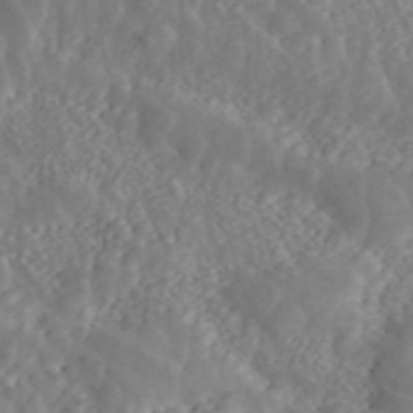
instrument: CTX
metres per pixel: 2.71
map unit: ANa
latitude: 46.0633
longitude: 28.2928
